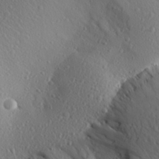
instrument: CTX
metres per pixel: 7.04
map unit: Aa
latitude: 27.9906
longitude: -144.8002
